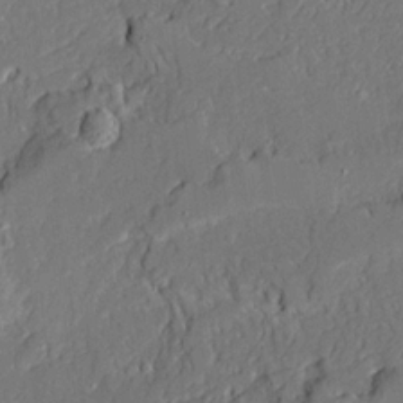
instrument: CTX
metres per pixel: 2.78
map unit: Ave
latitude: 20.4601
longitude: -128.5357
